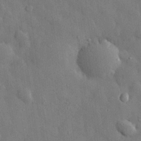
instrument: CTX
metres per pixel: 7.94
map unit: eHh
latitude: 28.9513
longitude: -79.1970
